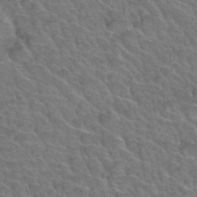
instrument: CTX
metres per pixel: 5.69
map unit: Hto
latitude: 34.6679
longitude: -47.2348
